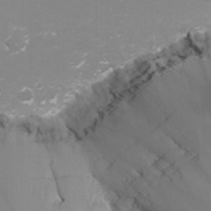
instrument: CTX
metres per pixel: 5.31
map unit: Nhu
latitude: -4.5762
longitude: -75.2537
